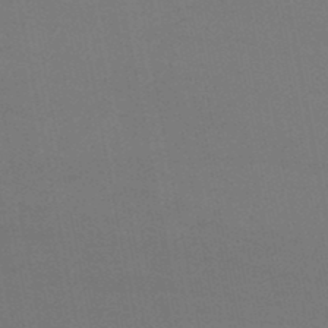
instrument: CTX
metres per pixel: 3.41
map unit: HNb
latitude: -47.4265
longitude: 58.2361
